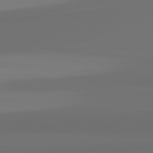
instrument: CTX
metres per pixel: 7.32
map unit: lApd
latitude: 82.2333
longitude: 163.6911
